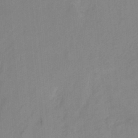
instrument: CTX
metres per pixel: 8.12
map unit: HNhu
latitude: -27.7666
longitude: 74.3496
